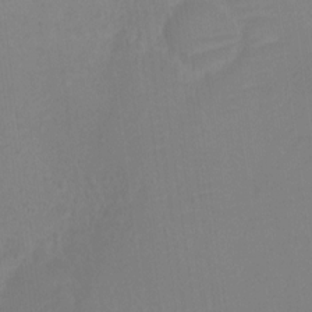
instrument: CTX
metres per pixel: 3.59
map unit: Ht
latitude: 1.5371
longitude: -25.5560
